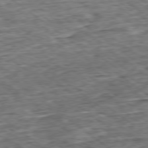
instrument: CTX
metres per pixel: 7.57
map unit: Ap
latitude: -79.1053
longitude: -86.1955
